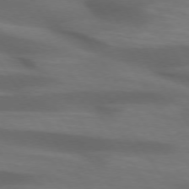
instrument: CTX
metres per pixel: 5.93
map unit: lApd
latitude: 73.9717
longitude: -52.3845
